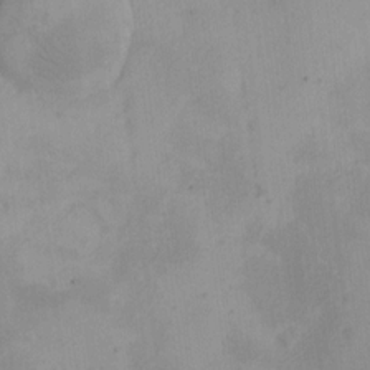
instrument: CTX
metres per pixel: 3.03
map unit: eHh
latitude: -9.1998
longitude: -66.6679
